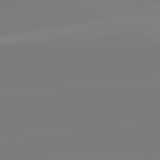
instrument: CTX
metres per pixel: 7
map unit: lApd
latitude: 81.8394
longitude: -159.4238
